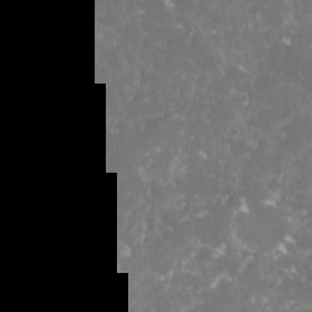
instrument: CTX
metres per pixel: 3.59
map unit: lHvf
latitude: -16.2551
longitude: -98.8002
